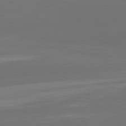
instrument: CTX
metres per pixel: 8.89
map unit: lApd
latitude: 82.1199
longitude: -167.8394
